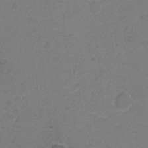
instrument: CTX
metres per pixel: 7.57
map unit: Hto
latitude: 6.3089
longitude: -62.9325
